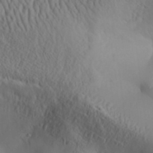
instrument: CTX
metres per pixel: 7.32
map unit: Aa
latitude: 31.7639
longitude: -141.6127
